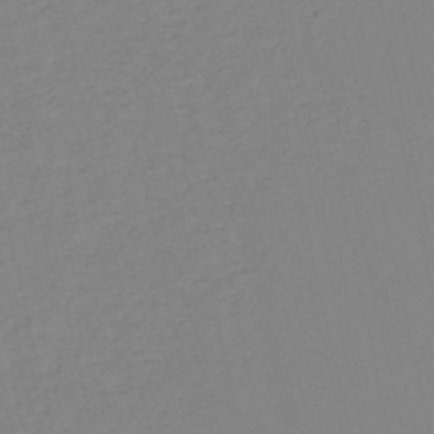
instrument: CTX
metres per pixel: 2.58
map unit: HNb
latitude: -53.3320
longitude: -39.1592
